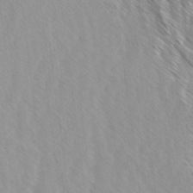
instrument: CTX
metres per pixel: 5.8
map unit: Ave
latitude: -1.6722
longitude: -112.7246
